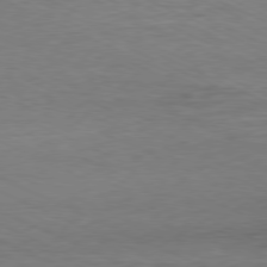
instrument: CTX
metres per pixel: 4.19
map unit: Ap
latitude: -80.3118
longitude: -104.2901
